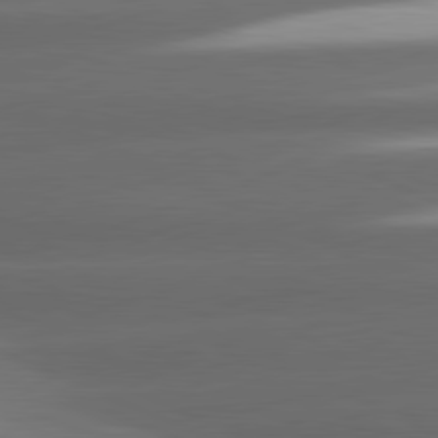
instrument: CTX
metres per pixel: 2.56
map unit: lApd
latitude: 81.2159
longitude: -143.9528
